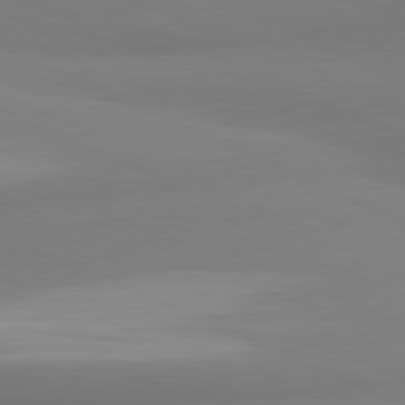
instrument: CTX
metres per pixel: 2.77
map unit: lApd
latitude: 81.4237
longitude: 177.9745
